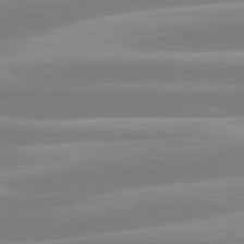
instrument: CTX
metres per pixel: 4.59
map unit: lApd
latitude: 80.3467
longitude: -134.4223
